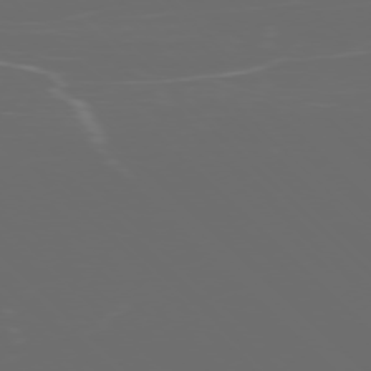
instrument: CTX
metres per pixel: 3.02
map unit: Ap
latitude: -77.7856
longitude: -72.6869
